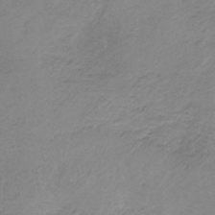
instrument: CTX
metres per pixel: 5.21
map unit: HNb
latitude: -33.8423
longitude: 63.0864
